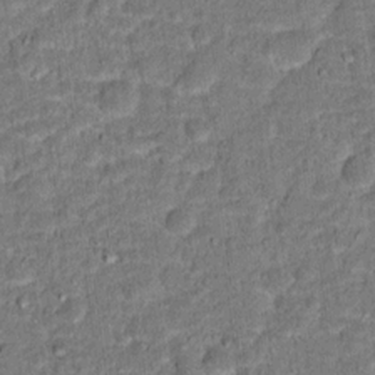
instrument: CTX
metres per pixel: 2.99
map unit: Hto
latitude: 15.6505
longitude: -38.6490
